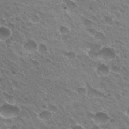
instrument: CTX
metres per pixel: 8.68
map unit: Hto
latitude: 31.3293
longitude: -43.5182
